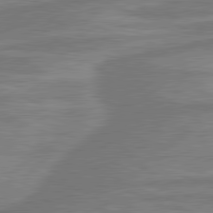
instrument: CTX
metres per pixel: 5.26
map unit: lApd
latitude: 80.9892
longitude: -175.6316
